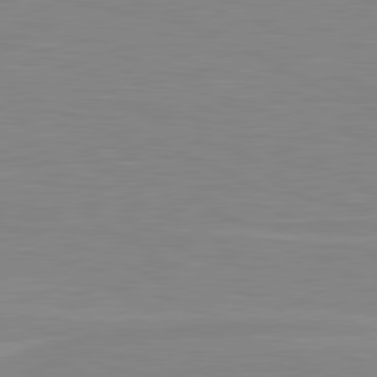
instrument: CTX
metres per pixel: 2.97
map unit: lApd
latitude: 81.2348
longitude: -172.4601
